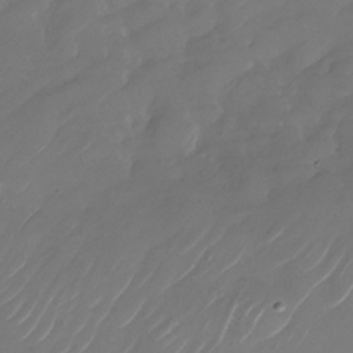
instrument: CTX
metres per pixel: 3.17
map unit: Nhu
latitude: -28.9731
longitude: -72.1389
